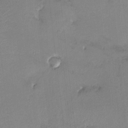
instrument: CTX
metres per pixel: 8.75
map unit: HNhu
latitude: 6.5357
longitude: 5.9178
